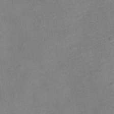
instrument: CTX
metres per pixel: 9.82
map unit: Ht
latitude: -4.2172
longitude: -19.2537
